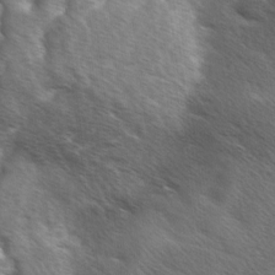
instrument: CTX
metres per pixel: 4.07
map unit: Ave
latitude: 0.4979
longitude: -111.8772
